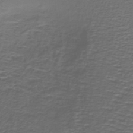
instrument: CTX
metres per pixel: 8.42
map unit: lHb
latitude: -39.9556
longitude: 58.8407
